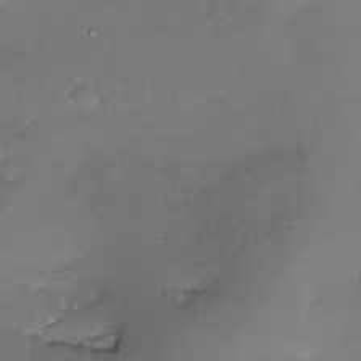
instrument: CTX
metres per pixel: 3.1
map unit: Nhu
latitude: -17.7289
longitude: -45.6316
